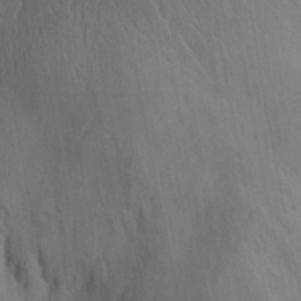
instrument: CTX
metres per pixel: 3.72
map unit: Aa
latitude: 30.8191
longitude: -144.1578
